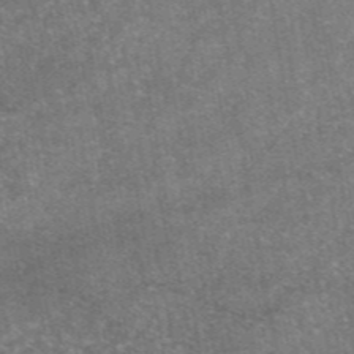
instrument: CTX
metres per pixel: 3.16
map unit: eAb
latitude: 46.8002
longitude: 120.9163
